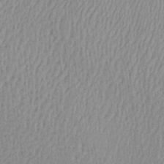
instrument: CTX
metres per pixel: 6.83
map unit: Aa
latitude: 28.2333
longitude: -137.0270
